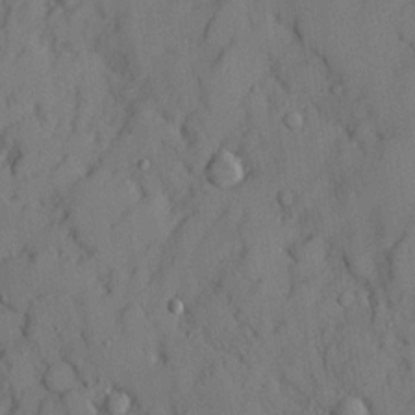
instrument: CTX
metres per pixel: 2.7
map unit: Ave
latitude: 9.5560
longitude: -102.2522
